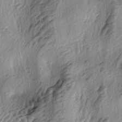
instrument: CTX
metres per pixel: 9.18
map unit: lAa
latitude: -4.5951
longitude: -124.0444
